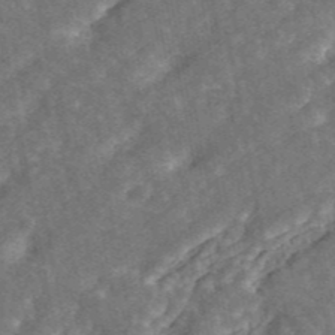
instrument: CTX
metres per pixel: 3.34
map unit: ANa
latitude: 45.2159
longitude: 38.7463
